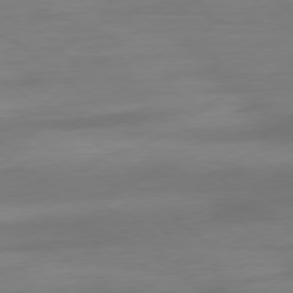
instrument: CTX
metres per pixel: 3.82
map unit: Ap
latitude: -78.4818
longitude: -67.4426
